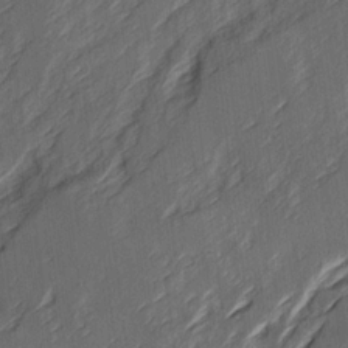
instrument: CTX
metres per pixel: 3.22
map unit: Ave
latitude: 16.0444
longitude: -137.5371
